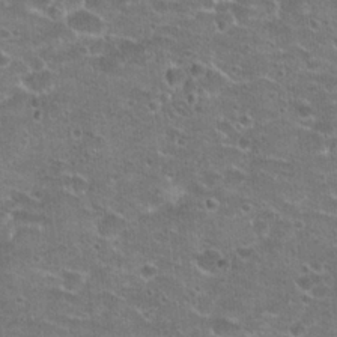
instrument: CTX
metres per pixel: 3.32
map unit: Hto
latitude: 21.8395
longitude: -42.6868
